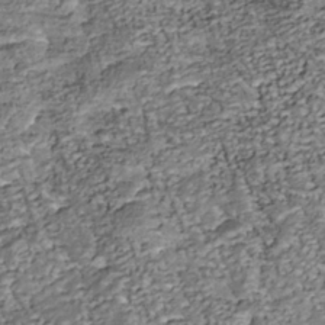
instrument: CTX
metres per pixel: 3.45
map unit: Nhu
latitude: -38.2740
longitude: -81.2537
